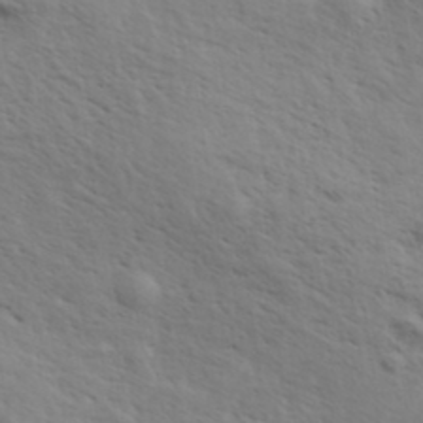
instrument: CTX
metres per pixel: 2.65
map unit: eHh
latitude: 36.1767
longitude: -139.0836
